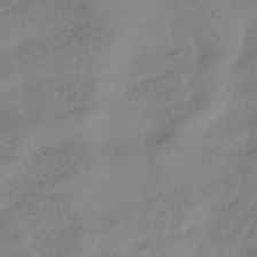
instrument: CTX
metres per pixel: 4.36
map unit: HNhu
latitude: -40.9919
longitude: 99.1431
